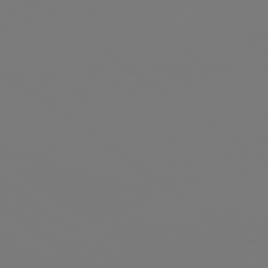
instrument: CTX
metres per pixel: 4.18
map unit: lApd
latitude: 78.9892
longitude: -175.4804
